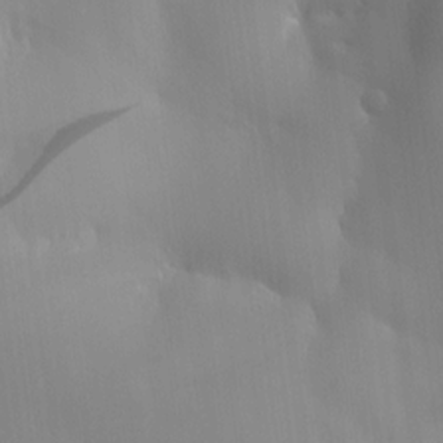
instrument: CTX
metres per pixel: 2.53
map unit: HNhu
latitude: 10.2145
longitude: 15.6722
